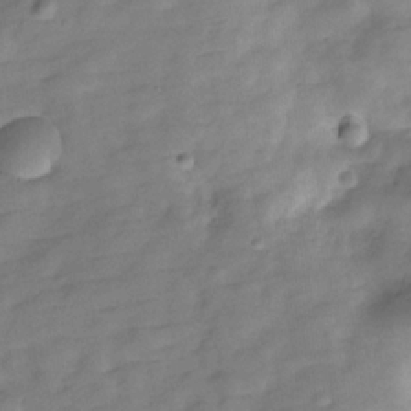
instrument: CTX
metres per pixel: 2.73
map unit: Hve
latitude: -29.6155
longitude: 92.8408
